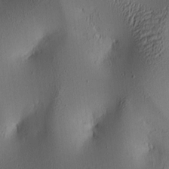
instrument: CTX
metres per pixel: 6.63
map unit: lAa
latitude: 5.6883
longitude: -113.5560
